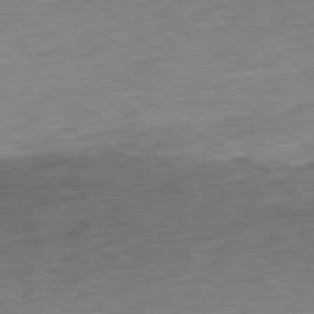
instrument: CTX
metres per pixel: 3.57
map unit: Ap
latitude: -80.2740
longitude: -70.1956
